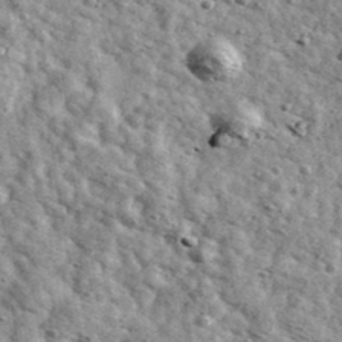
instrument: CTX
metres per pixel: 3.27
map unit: Ave
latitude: 41.1025
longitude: -107.4237
